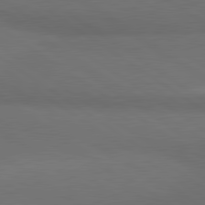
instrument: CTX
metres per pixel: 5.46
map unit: lApd
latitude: 80.8758
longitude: 161.5588
